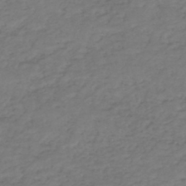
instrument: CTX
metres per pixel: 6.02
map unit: HNhu
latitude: -46.6707
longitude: 29.9556
